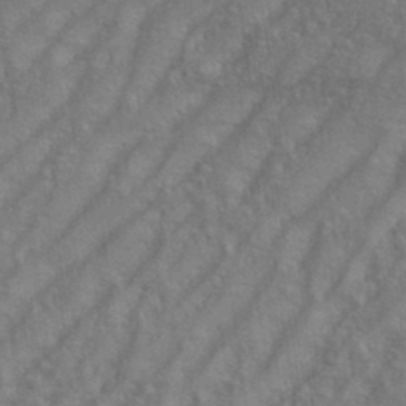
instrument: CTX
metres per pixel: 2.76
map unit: eHh
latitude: 35.7638
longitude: -133.7261
